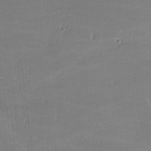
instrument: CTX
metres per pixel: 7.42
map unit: lHvf
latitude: -9.1809
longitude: -101.3671
